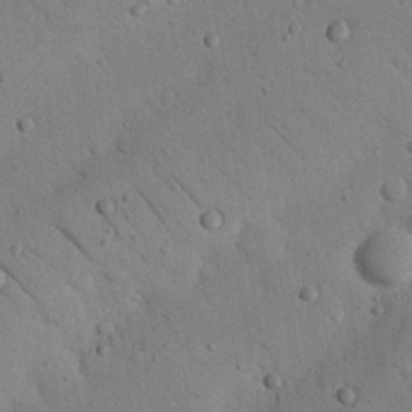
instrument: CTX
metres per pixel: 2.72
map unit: Nhu
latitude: 22.8947
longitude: -75.3293
